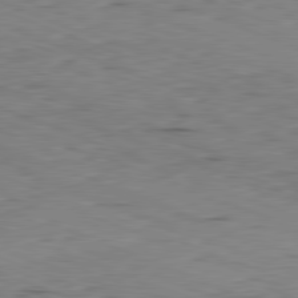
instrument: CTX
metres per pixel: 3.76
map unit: Ap
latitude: -82.0661
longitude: -69.9528
